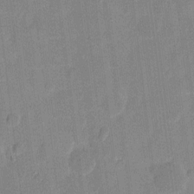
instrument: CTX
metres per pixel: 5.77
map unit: eHh
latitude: 11.1781
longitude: -66.6679
